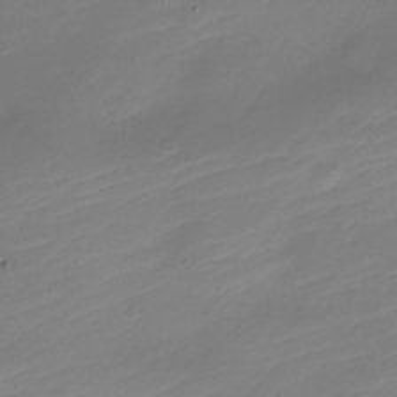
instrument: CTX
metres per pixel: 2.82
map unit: Nve
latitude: -21.5399
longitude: 105.7099
